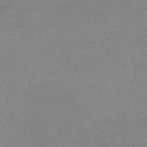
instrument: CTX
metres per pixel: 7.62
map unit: lHb
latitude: -41.8422
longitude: 72.9541
